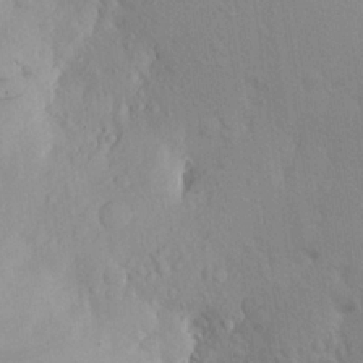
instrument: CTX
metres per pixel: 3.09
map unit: Aa
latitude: 23.1781
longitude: -145.5749
